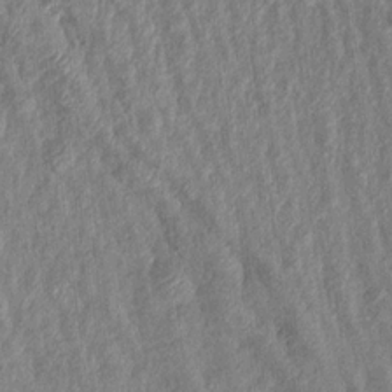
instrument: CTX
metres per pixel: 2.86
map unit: Aa
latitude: 17.5560
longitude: -146.3657
